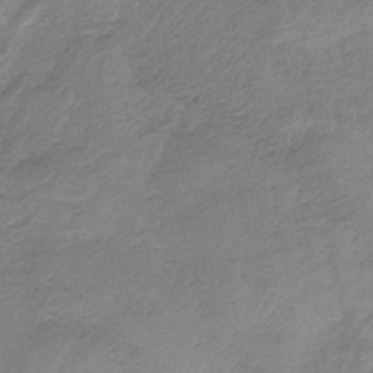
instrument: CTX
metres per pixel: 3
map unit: HNb
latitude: -34.2173
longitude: 58.5006
